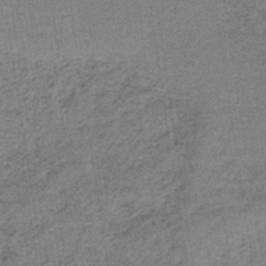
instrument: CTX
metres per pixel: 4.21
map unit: HNb
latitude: -35.4454
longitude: 54.0472
